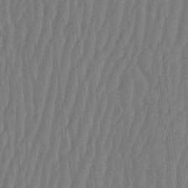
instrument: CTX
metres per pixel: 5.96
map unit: eHh
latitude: -2.9730
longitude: 14.5385
